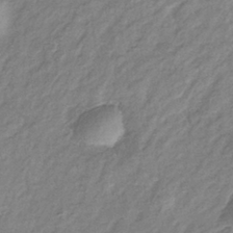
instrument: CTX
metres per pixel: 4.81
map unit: eHb
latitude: -37.8989
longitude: 76.2173
